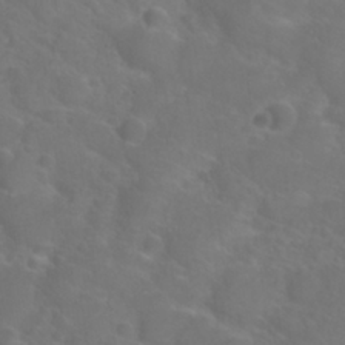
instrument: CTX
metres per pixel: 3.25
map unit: Nhu
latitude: 26.8947
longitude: -55.2537
